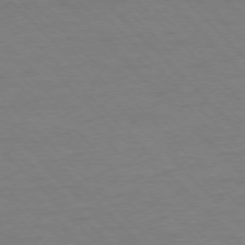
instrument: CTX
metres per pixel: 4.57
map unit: Ap
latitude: -76.8219
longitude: -85.6694
